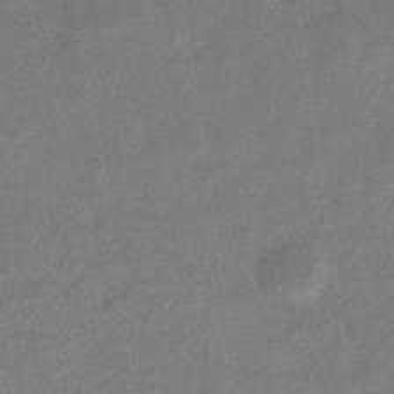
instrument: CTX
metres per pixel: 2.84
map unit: eHb
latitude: -34.8030
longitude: 78.3495
